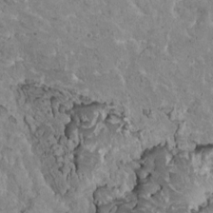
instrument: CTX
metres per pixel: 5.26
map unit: HNhu
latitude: 5.8205
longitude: -0.9136
